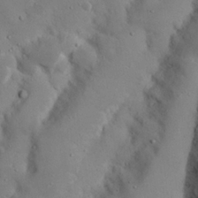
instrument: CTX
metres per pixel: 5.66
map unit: Nhu
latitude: 21.2915
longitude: -72.2712
